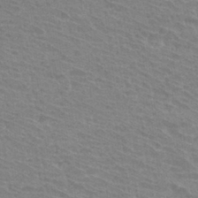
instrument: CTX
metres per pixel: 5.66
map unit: Hto
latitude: 32.0444
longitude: -41.5182
